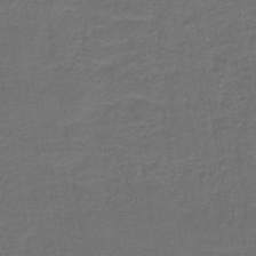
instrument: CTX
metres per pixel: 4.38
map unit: HNb
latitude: -43.4643
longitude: 51.8611
